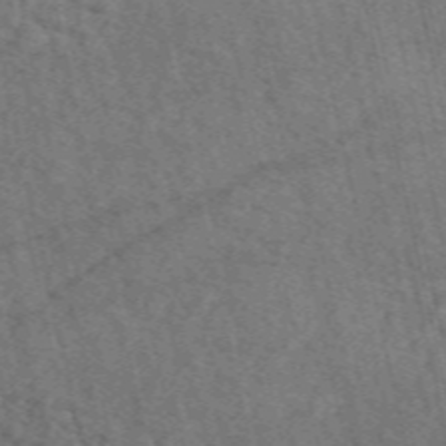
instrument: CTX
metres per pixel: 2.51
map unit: eAb
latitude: 51.4804
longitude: 113.6911
